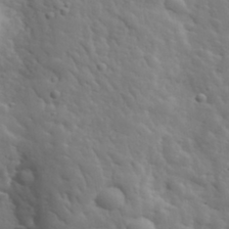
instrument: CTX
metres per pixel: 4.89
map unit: lHvf
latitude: 34.0444
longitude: -82.0822
